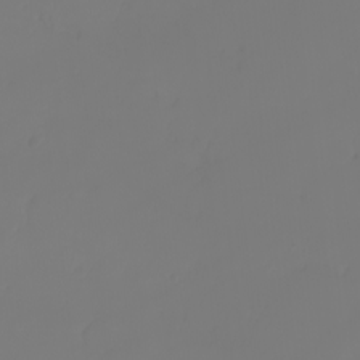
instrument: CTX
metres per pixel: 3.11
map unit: eHh
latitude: -3.4832
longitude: 19.8233
